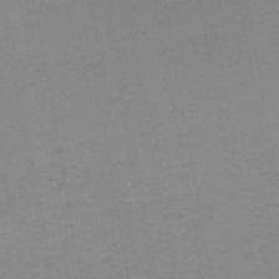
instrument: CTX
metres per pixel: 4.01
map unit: lHb
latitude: -44.1039
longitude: 53.5021
